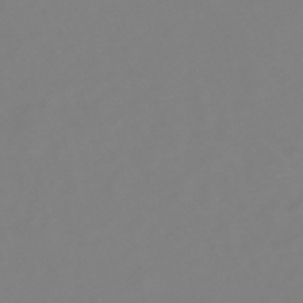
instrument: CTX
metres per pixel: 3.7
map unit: HNhu
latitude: -41.2565
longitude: 100.6140
